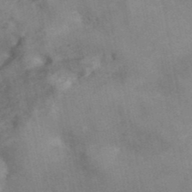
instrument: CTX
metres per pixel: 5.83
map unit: ANa
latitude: 41.6316
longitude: 15.5966
